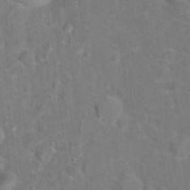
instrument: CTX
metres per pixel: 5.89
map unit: Hto
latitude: 15.3482
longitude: -41.7638
